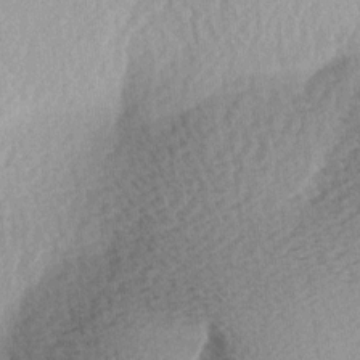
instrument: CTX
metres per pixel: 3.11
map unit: Ave
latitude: 10.8947
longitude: -107.1025
